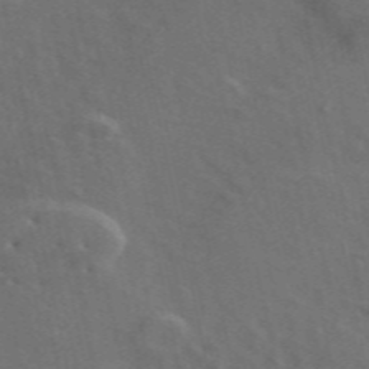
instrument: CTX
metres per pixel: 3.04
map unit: ANa
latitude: 49.8394
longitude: -81.4237
